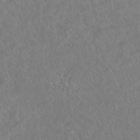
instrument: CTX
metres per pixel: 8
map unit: HNhu
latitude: -46.9352
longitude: 29.6722
